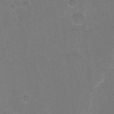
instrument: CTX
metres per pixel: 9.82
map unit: Hto
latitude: -4.0283
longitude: -35.7638
